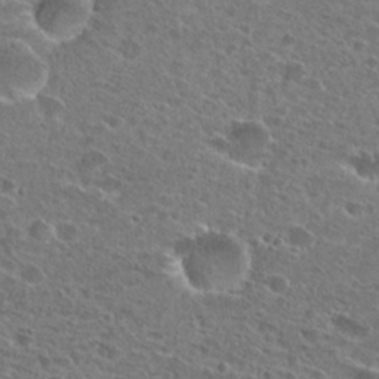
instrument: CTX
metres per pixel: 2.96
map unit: Hto
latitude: 25.9717
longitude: -46.0444
